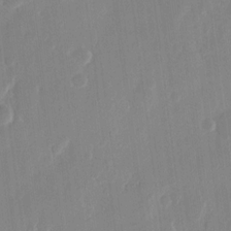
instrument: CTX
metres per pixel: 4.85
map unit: eHh
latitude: 12.3467
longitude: -70.7435
